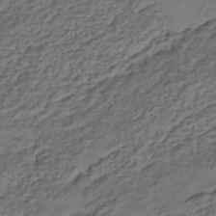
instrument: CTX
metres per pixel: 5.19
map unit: HNhu
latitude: -42.0849
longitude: 107.6155
